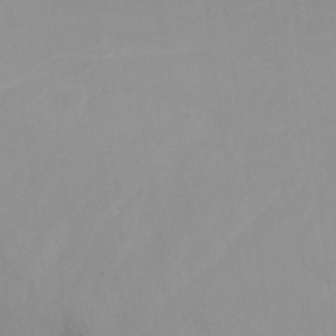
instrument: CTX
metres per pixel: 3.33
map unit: Ht
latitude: -16.5763
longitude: -44.1578
